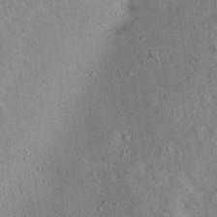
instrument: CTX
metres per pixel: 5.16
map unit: Aa
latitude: 20.0633
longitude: -141.3292
